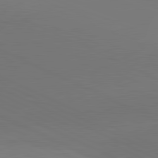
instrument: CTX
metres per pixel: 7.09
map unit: lApd
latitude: 81.7261
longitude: 145.5210
